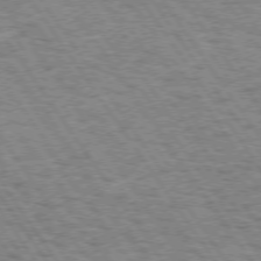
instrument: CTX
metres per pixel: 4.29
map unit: Hpe
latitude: 73.5749
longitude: -139.1592
